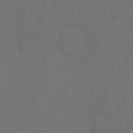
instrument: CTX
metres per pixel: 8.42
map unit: Hto
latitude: 18.0822
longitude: -36.6680
